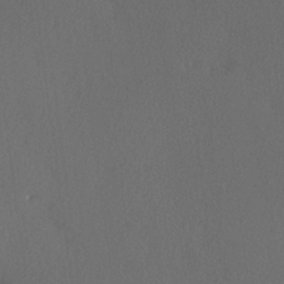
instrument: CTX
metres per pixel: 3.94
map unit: Hve
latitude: 12.8569
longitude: -90.1956
